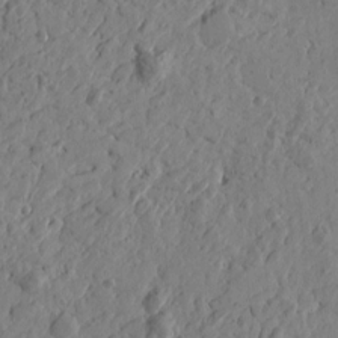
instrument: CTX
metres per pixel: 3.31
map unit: Htu
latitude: -2.0661
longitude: -178.5357
